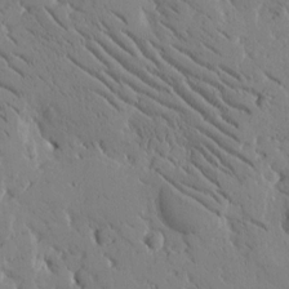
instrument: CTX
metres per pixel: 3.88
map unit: Htu
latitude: -1.9179
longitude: 175.5588
